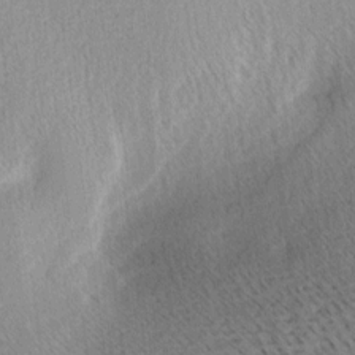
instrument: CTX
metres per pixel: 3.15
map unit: Ave
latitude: 10.8002
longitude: -107.3104
